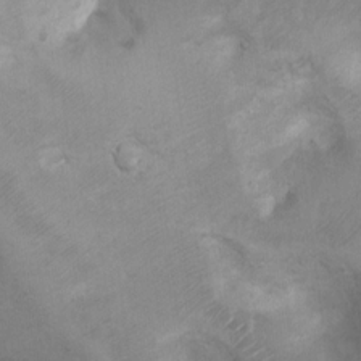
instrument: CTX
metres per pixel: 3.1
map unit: Ht
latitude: 3.4804
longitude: -28.9891
